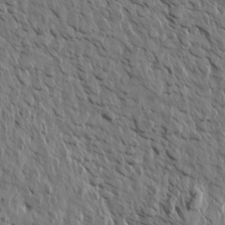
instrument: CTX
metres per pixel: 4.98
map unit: Aa
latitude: 14.3090
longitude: -143.1214
